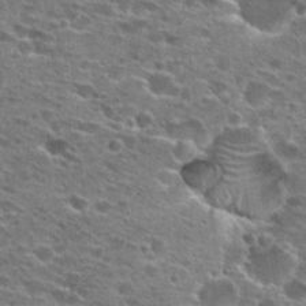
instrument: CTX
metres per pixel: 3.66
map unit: Hto
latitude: 26.8380
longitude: -47.6505
